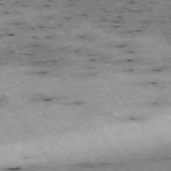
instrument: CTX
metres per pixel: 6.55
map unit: Hpe
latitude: -74.4440
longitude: 1.3699
